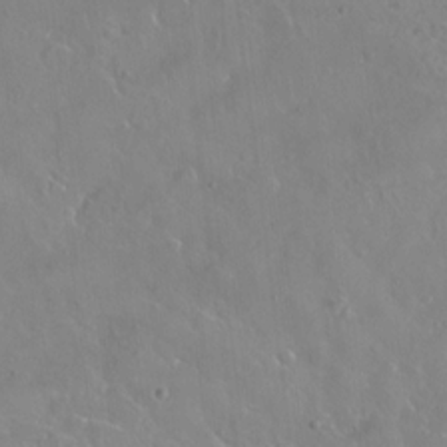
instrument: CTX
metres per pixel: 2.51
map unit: Nhu
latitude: -13.6911
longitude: -62.8191
